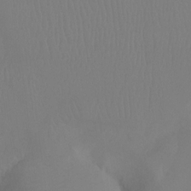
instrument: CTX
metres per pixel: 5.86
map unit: Ht
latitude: -8.1039
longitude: -31.8395
